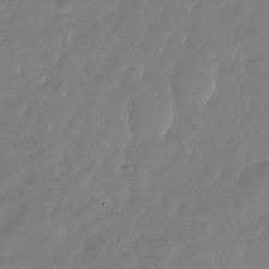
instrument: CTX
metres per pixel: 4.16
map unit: Nhu
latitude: -28.8597
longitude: -61.3292
